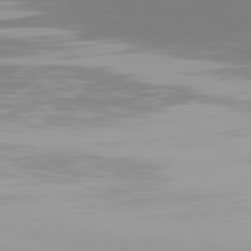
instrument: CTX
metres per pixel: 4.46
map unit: Hpe
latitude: 77.1781
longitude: -136.1767
